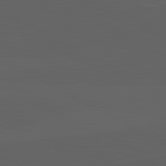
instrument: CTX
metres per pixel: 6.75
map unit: lApd
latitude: 82.1577
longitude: 131.5588
